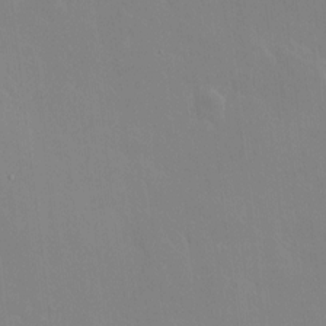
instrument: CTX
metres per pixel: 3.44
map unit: HNhu
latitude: 8.1956
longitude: 4.5762
